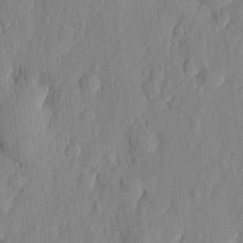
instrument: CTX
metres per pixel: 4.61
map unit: eHh
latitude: 6.1956
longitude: -73.6883
